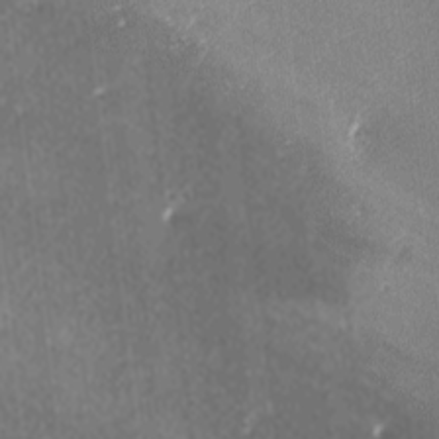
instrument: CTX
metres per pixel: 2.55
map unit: lAa
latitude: -6.2172
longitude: -124.7624
